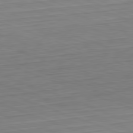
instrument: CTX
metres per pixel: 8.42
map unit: Hpe
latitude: -82.4062
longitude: 13.3888
